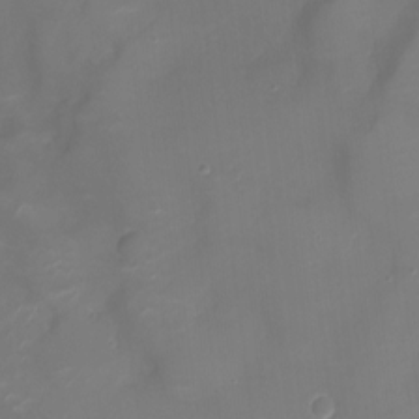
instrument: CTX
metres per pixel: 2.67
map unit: Ht
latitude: -10.1984
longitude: -19.7260
